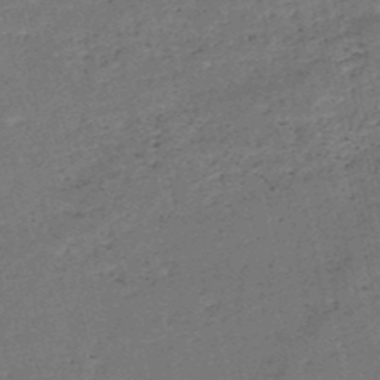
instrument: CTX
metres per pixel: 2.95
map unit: HNb
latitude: -50.9920
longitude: -40.8757
